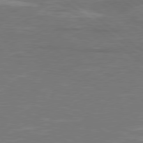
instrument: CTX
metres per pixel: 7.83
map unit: Hpe
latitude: 78.4223
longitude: -126.7246
